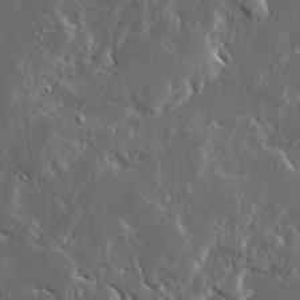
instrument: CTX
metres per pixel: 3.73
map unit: Ave
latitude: 14.5546
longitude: -138.3278
